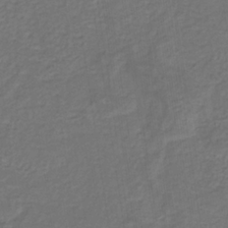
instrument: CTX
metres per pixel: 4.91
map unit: eHb
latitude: -32.6897
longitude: 72.9541
